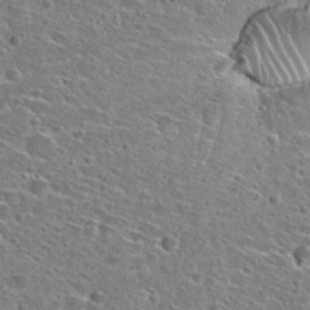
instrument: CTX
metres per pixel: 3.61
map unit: Hto
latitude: 26.5924
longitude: -47.1215
